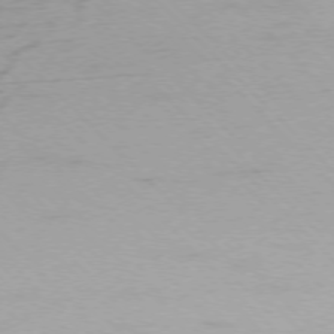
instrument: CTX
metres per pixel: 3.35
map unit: Ap
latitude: -76.8597
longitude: -62.9892
